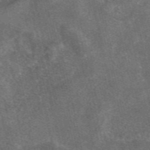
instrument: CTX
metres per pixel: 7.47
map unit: eAb
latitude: 47.1026
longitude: 119.3888
